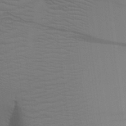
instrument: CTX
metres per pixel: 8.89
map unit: Aa
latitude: 27.5182
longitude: -138.8758
